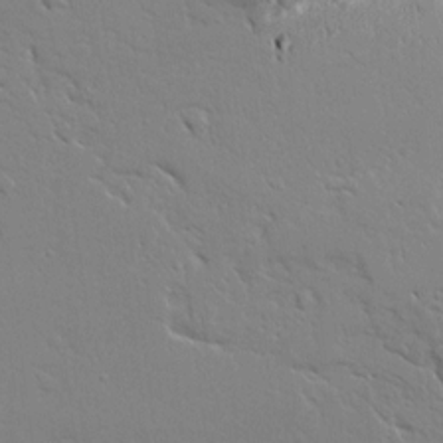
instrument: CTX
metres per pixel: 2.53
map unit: Ave
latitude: 14.2523
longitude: -139.0836
